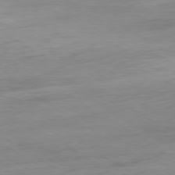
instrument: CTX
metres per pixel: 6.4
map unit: Ap
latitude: -79.4832
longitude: -63.9339
